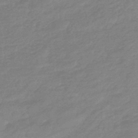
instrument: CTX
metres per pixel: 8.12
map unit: eHb
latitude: -44.2551
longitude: 89.8044
